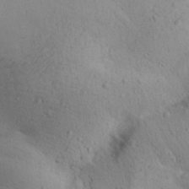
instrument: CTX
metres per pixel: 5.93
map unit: Aa
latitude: 29.1025
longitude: -144.8758
